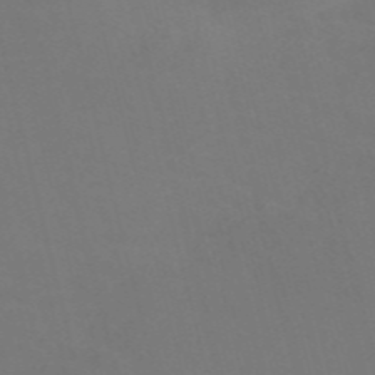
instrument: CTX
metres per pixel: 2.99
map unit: Nve
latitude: -57.1809
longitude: 51.7289
